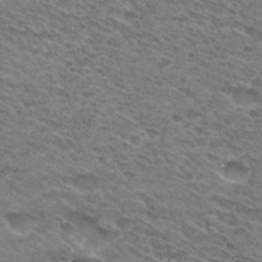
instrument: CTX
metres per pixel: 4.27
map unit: Hto
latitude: 30.7625
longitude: -46.7813
